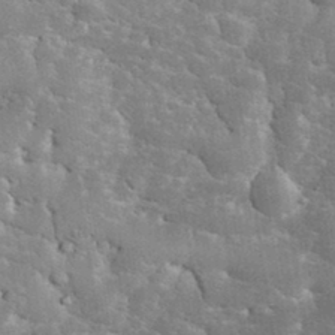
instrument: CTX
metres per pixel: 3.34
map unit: eHh
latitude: 34.7813
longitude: -65.8205
